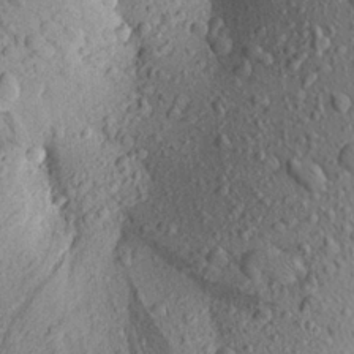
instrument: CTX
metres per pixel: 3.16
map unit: Aa
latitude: 23.8772
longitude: -144.4601
